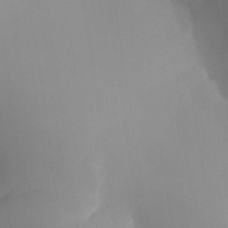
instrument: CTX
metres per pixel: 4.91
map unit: Aa
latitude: 24.8946
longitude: -127.6694
